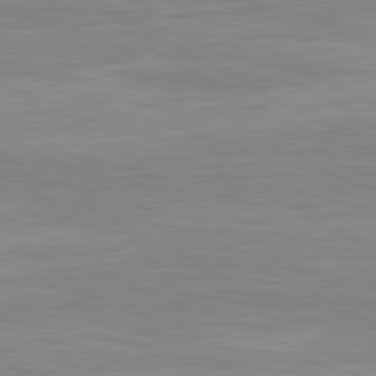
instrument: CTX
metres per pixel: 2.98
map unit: lApd
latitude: 80.9325
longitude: 171.4832
